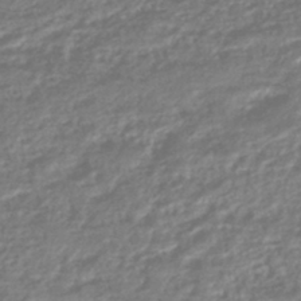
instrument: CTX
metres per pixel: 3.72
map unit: HNhu
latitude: -44.7085
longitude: 97.8423
